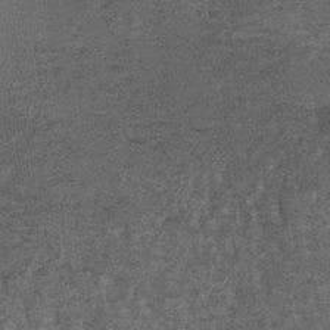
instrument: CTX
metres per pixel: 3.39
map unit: lHb
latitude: -39.9745
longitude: 65.8612
